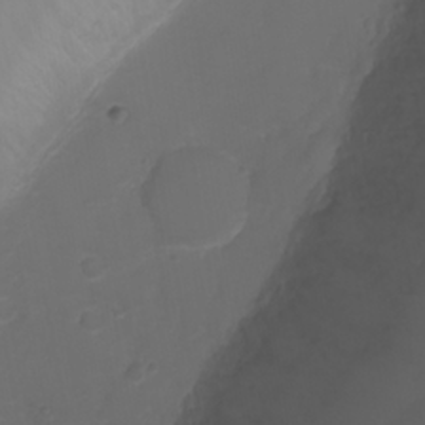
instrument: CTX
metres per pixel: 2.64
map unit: Ht
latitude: 0.8569
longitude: -21.7072
